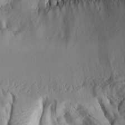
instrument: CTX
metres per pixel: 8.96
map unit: Aa
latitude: 10.1956
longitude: -126.3845
